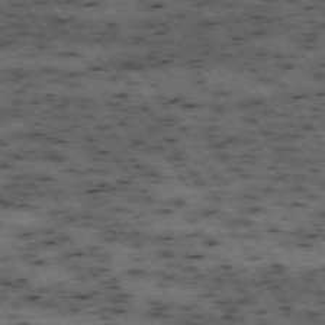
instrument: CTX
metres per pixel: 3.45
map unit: Hpe
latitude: -73.9745
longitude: 3.6532
